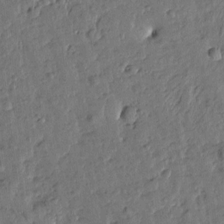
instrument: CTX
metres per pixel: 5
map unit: Htu
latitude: 0.4412
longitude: -179.6505
